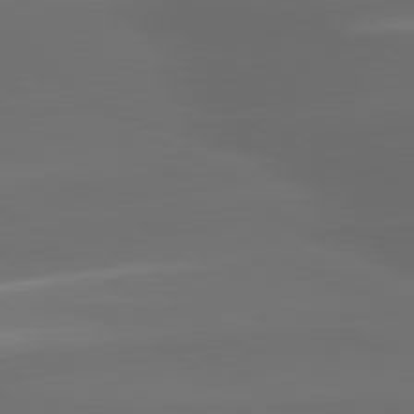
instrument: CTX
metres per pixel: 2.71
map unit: lApd
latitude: 80.6113
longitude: -145.9150
